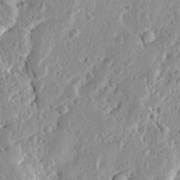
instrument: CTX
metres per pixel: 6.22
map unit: Ave
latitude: 13.4616
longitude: -138.9136
